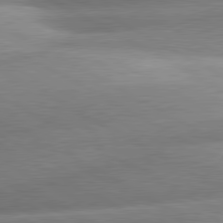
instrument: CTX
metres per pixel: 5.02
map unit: lApd
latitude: 80.7057
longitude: -157.8583
